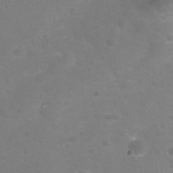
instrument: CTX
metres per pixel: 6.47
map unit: Nhu
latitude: 25.9528
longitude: -50.8947
